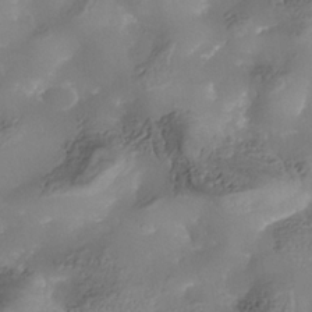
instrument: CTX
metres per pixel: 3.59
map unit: Nhe
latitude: -37.7666
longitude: -118.5923
